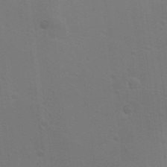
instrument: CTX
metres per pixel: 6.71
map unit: Nhu
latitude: 17.7261
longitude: -29.9906
